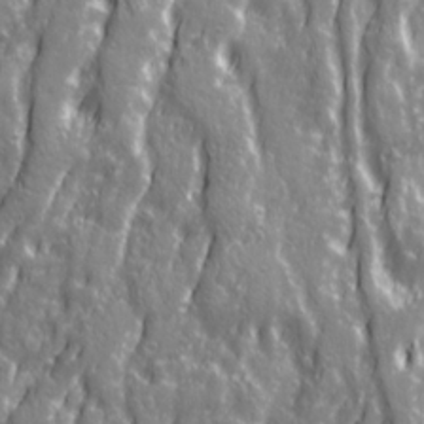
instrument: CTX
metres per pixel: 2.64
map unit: Ave
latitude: 21.4616
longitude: -133.1781
